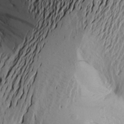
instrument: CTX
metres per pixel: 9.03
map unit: Aa
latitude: 19.5182
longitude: -146.5168
